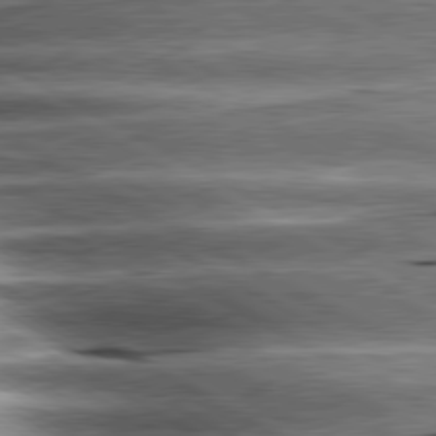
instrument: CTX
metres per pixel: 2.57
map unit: lApd
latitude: 80.7624
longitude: -143.2348
